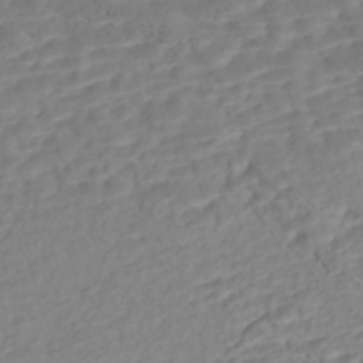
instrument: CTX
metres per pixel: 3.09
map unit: Nhe
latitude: -47.2187
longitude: -172.3089
